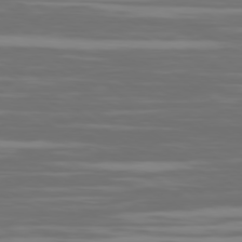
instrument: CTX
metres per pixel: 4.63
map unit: Ap
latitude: -79.7666
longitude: -103.8583
